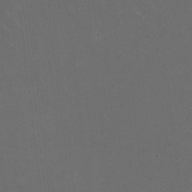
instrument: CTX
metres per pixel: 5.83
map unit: HNhu
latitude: 1.0836
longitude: -2.6679
